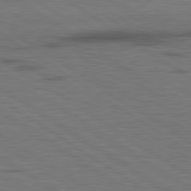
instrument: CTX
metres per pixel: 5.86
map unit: lApd
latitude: 79.6127
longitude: 168.3873
